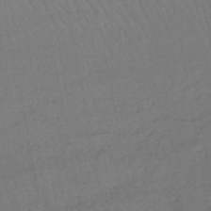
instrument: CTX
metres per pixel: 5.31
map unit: lHb
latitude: -45.6344
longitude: 77.4454
